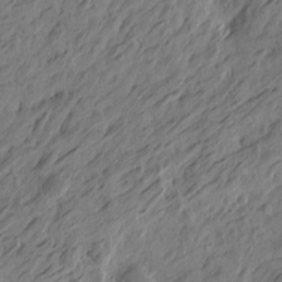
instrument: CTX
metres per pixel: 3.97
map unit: Htu
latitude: -5.6722
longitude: -179.0081
